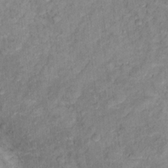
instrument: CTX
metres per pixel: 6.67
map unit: Hto
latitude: 12.8569
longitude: -37.3860
